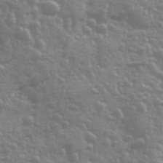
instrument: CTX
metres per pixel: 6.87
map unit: Ave
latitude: 12.5357
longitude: -103.6505
